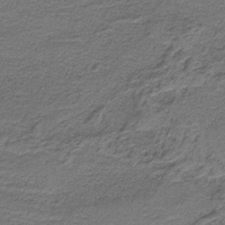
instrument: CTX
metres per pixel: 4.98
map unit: HNb
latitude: -37.8233
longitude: 54.5952
